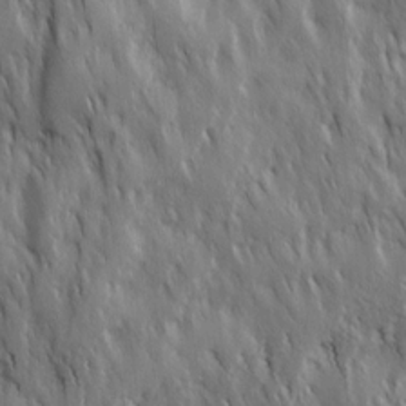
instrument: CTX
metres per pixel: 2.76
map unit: Ave
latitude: 15.3293
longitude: -134.5357
